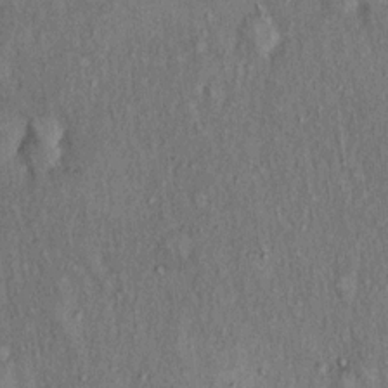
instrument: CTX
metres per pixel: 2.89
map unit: Hto
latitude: 15.3104
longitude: -61.1403
